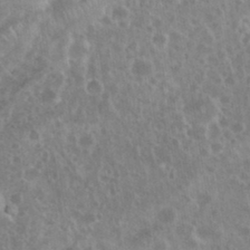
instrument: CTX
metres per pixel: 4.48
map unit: eHh
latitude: 35.1214
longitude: -62.2334
